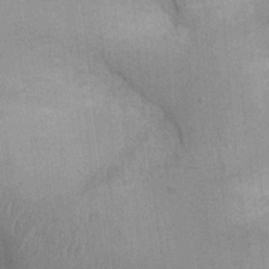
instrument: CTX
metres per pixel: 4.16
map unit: Ht
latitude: -2.0283
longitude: -15.4049
